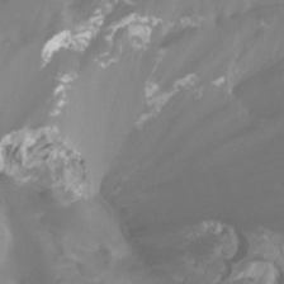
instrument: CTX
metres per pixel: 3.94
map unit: Ht
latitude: -3.4454
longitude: -62.0444
